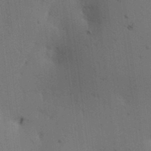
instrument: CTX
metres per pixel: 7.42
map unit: lAa
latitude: 12.3656
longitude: -108.4412
